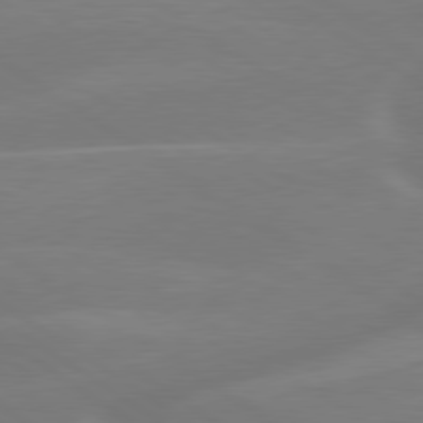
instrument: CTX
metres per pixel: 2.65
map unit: lApd
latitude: 79.4805
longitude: -142.7435
